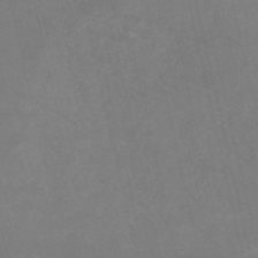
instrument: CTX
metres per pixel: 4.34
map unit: HNb
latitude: -53.4265
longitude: -47.8584
